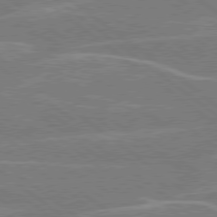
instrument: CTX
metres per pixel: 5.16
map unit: Hpe
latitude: 78.7247
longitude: -129.6127
